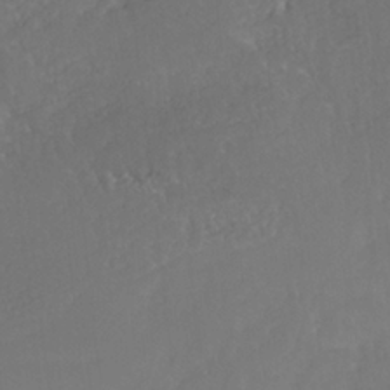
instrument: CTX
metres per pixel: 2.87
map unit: HNhu
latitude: -36.9919
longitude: 33.1809
